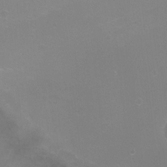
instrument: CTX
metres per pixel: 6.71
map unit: Ht
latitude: -6.1417
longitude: -28.4979
